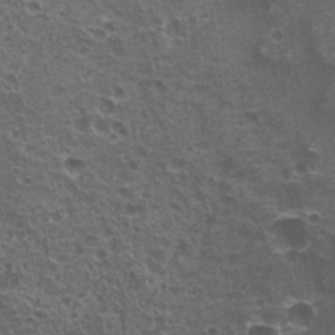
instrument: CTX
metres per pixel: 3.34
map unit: Nhu
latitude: 20.5924
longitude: -31.7072
